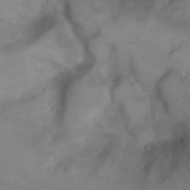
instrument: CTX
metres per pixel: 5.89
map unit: Ht
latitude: 0.2522
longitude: -45.6883
